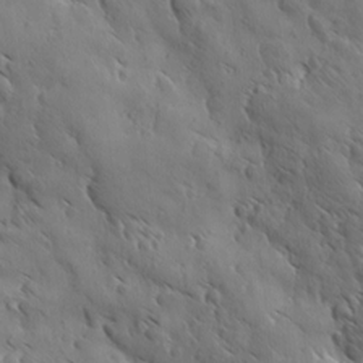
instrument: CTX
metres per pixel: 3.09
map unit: Ave
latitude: 12.4034
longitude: -105.4238
